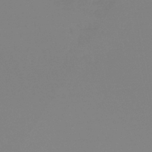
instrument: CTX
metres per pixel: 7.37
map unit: lHb
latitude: -45.3321
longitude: 64.8975
